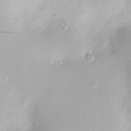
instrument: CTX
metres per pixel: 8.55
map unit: Nve
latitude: -8.2172
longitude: 174.5573
